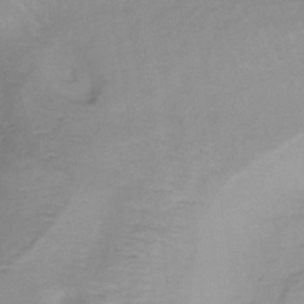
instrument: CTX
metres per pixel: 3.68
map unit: lHb
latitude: -37.1998
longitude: 73.3698
